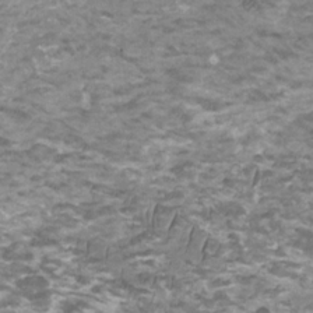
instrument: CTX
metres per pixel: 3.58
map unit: HNhu
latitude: 2.0444
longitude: -0.9513
